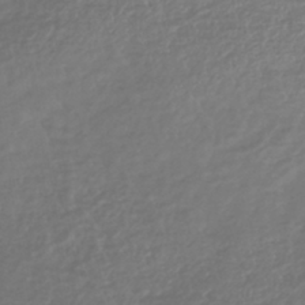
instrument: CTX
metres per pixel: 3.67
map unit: lHb
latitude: -41.4832
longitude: 71.6911
